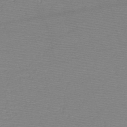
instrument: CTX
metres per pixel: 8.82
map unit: HNb
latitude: -49.2376
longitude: -42.1956
